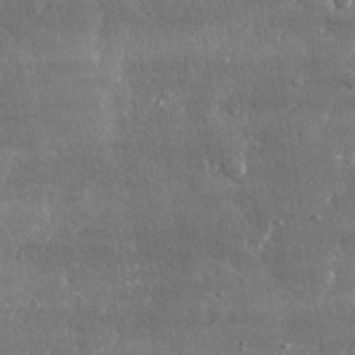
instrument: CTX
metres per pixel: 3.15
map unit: lHvf
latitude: 31.4616
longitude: -90.8002
